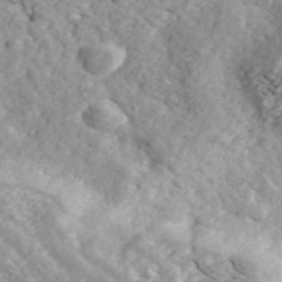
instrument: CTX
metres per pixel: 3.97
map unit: ANa
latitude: 44.4223
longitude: 46.7085
